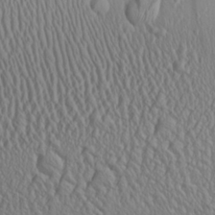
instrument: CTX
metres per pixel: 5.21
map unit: Aa
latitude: 25.0647
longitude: -135.8961
